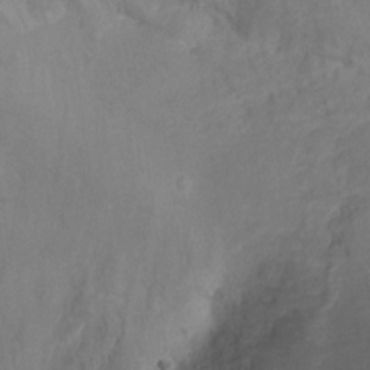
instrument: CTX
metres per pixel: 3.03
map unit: Hto
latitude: 6.3467
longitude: -35.3859
